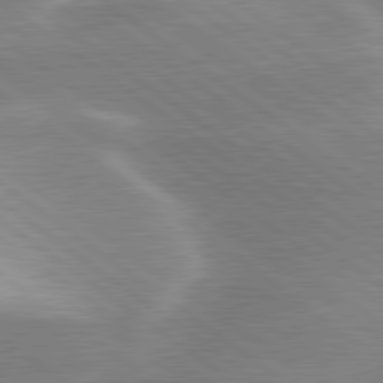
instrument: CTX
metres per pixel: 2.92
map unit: lApd
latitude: 80.0444
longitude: -119.4237
